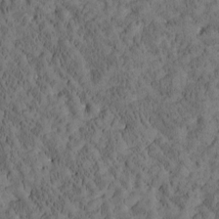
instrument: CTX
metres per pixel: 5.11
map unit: Htu
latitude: -3.4454
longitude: 174.7841
